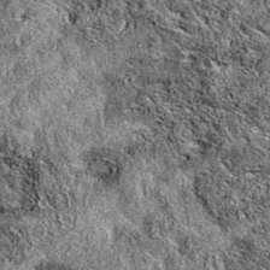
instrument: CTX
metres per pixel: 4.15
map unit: eAb
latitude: 38.1011
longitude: 111.1053
